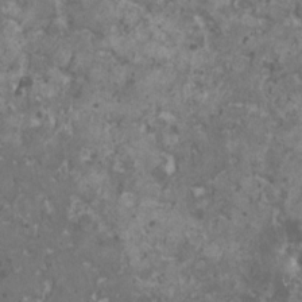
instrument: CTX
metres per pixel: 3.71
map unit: HNhu
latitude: 0.8758
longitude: 7.0486
